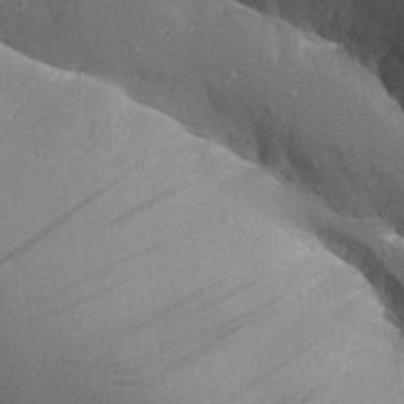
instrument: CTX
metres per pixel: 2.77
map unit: Aa
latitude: 26.3467
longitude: -129.0458
